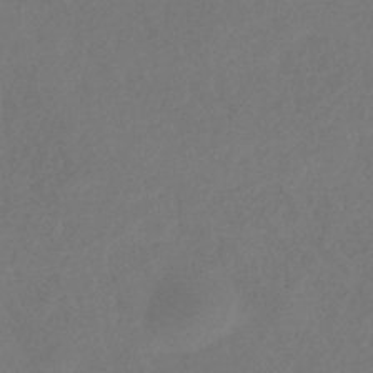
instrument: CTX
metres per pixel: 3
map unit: eHb
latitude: -35.0864
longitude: 78.4818
